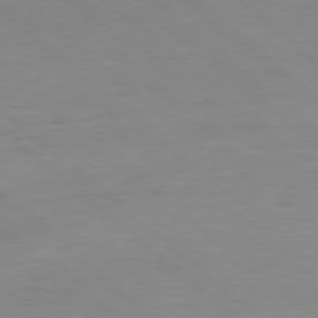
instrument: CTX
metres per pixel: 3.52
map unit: Hpe
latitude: 78.0444
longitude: -126.4790
